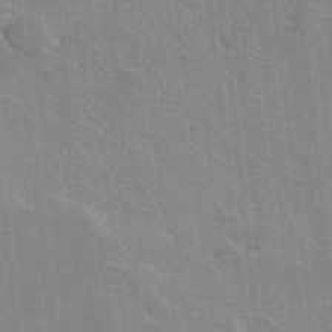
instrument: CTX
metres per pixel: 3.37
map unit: lHvf
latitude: 36.1200
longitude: -91.0270
